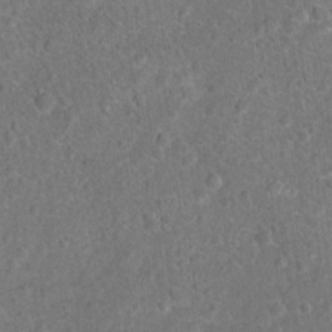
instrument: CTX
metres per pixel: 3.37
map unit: Hto
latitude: 17.7639
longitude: -42.4223
